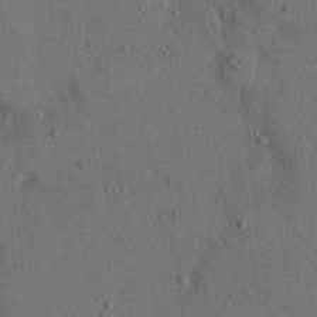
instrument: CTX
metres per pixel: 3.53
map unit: eHh
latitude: 15.8962
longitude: -68.0822
